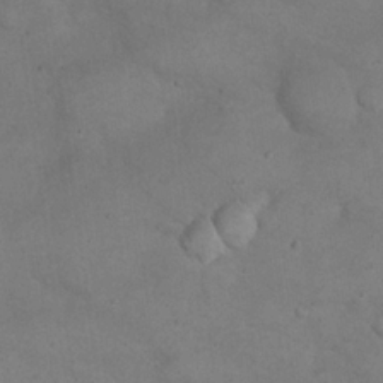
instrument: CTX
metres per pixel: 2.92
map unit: eHh
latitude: 21.6505
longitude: -60.0822
